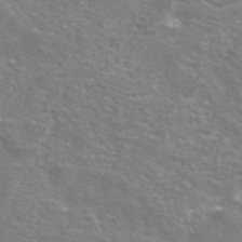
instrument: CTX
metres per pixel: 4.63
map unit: eAb
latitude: 45.1025
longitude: 106.2551
